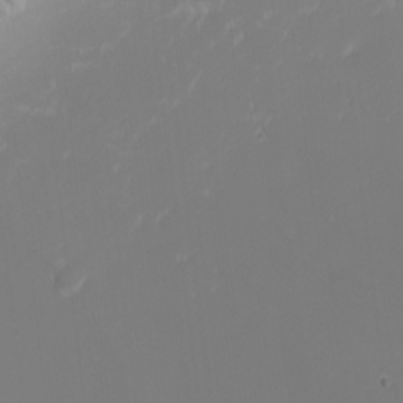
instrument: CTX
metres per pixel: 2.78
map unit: eHh
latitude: -5.1620
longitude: -86.4790
